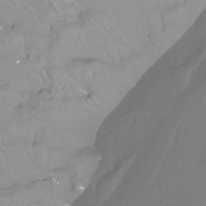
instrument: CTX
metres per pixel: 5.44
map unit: Htu
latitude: -12.6708
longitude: -45.7449
